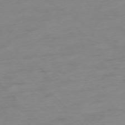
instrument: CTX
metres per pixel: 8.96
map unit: Ap
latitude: -76.5763
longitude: -80.1578
